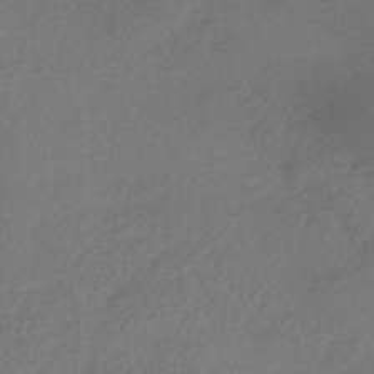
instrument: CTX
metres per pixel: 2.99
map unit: HNhu
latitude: -44.8219
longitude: 92.6329
